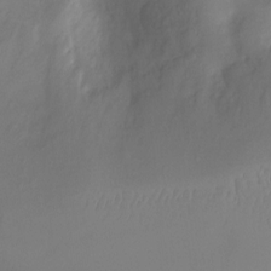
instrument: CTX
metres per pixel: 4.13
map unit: Ht
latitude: -5.1998
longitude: -26.4412
